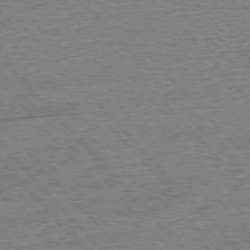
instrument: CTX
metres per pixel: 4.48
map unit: Ap
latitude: -76.4062
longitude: -94.9892
